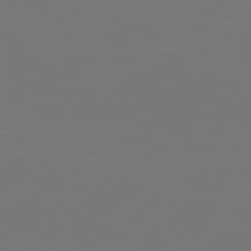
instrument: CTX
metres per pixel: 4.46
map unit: Hpe
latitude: 75.6694
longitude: -126.8002
